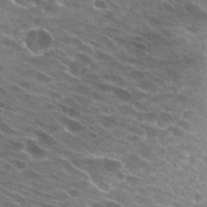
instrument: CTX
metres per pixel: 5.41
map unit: Hto
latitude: 25.4426
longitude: -42.7813
